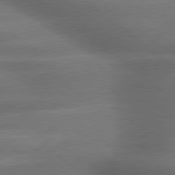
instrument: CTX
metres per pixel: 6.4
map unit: lApd
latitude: 79.4238
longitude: -118.2900
